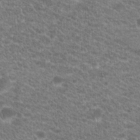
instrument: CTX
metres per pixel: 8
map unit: Hto
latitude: 20.5357
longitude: -39.0647
